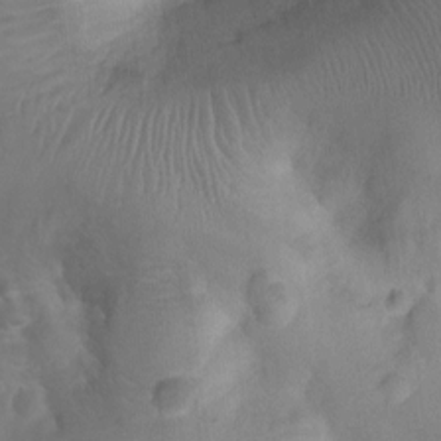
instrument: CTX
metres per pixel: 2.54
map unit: Ht
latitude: -6.4818
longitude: -21.6694
